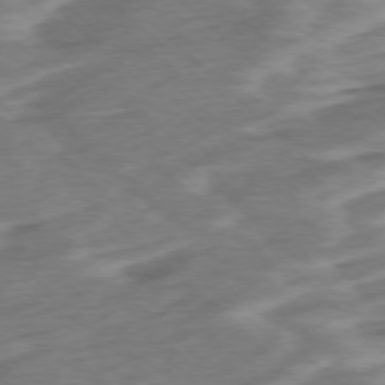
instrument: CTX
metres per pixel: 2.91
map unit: Ap
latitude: -76.6707
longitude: -77.6127
